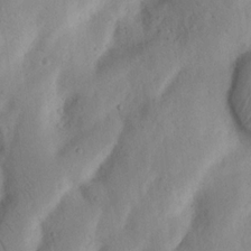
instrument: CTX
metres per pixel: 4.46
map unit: Nhu
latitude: 17.1781
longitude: -75.5560
